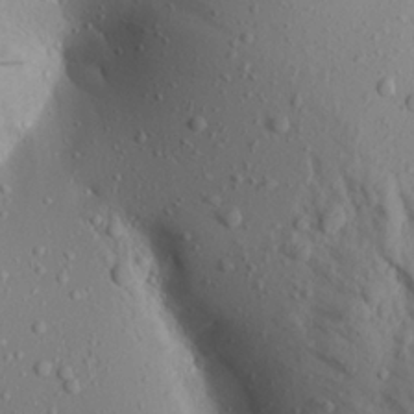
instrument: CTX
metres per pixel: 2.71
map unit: Aa
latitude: 19.3103
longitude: -148.2900
